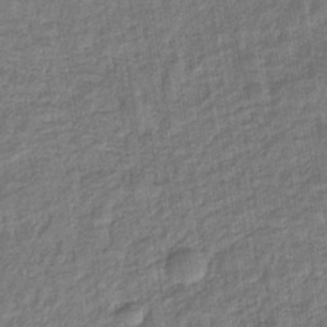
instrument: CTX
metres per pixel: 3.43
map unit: eHb
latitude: -36.7463
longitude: 79.7099
